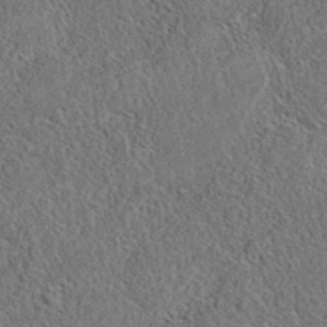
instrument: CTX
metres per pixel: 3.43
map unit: eAb
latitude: 36.1578
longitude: 113.2376
